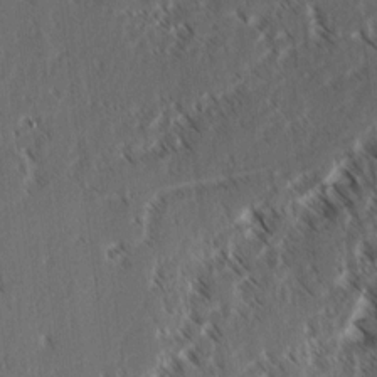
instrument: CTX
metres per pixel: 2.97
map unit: lAvf
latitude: 3.8016
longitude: -105.9906
